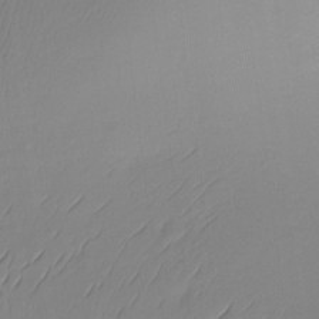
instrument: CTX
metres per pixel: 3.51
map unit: Ht
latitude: -15.2187
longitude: -48.9136
